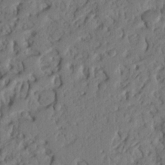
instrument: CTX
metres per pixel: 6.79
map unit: Nhu
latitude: 20.9514
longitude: -76.9702
